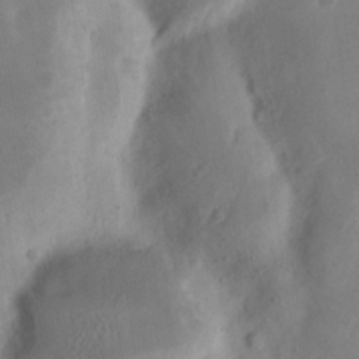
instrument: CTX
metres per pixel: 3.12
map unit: Nhu
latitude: 16.4601
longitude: -74.0633
